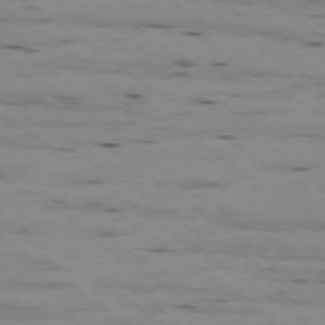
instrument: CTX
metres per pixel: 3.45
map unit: Ap
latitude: -79.3698
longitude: -101.9906
